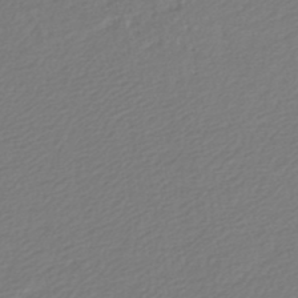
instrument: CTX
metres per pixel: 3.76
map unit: lHb
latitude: -45.9556
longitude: 60.1984
